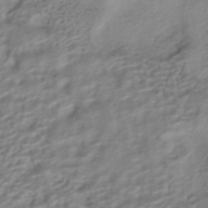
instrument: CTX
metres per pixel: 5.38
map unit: HNhu
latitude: -41.7289
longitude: 101.1242
